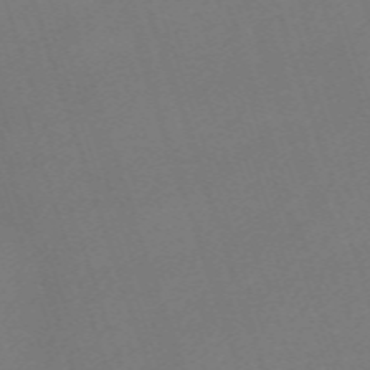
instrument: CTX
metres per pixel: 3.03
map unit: eHh
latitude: -63.4454
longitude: 50.5196
